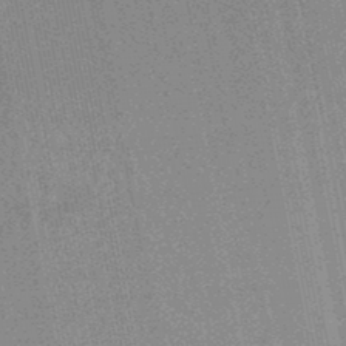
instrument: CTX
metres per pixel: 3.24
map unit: HNhu
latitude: -48.4629
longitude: 99.4454
